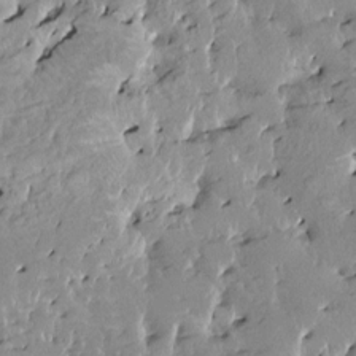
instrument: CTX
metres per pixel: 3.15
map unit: HNhu
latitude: 3.7449
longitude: 6.3306
